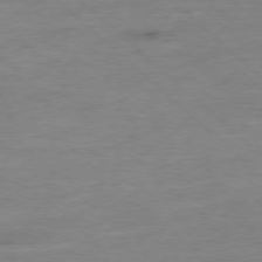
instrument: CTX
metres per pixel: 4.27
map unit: Ap
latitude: -77.9745
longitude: -88.2901
